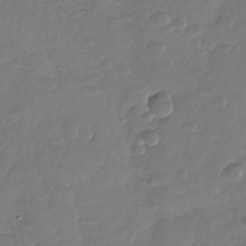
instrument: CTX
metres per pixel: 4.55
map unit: Nhu
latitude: -30.0850
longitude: -61.7071
